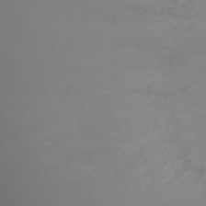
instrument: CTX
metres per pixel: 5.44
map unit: Ht
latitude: 1.8583
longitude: -25.1025
